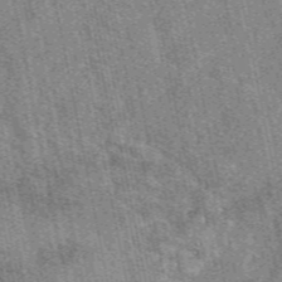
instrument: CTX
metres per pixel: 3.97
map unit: eAb
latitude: 49.8583
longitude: 114.9353
